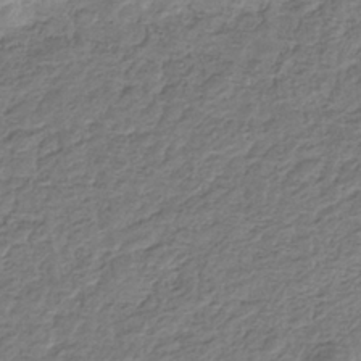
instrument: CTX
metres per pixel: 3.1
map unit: eHb
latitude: -34.6896
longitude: 77.5399
